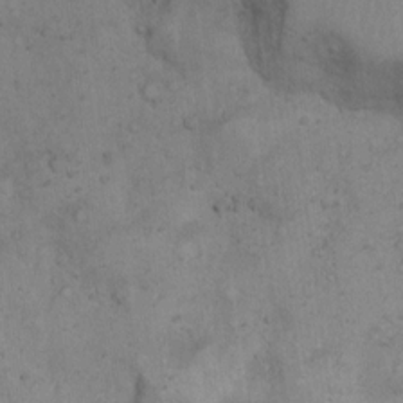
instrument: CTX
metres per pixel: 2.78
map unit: Hto
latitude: 13.4993
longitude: -55.8961
